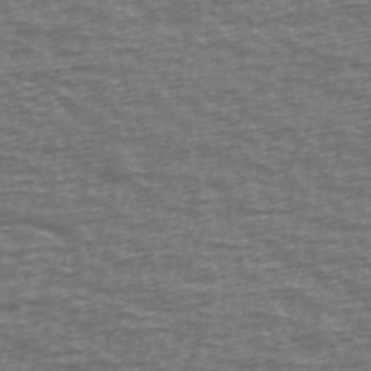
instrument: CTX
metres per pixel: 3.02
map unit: Ave
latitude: 39.1403
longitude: -113.6127
